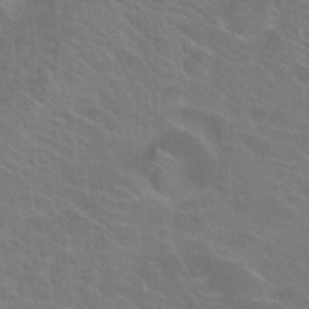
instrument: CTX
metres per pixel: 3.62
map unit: Hto
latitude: 23.9339
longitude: -36.9703
